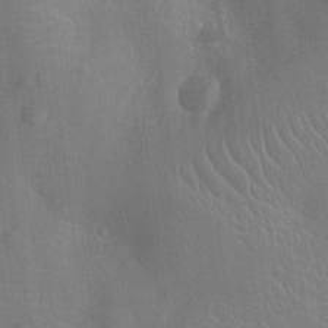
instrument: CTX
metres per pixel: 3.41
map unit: Ht
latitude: -9.3887
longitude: -21.9339
